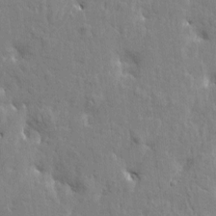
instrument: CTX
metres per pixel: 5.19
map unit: Htu
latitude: -2.4062
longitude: 179.9367
